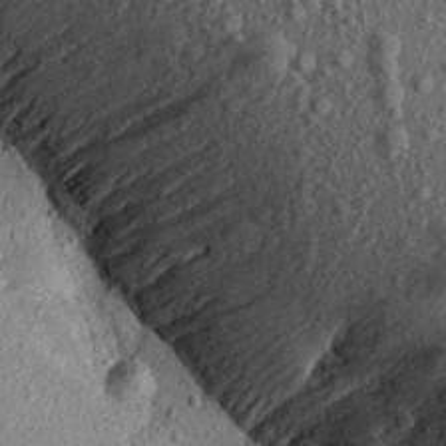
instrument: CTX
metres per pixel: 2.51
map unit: Aa
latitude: 16.8191
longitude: -145.6127
